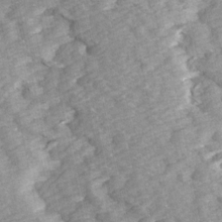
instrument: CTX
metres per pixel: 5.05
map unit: Ave
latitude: 14.4790
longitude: -104.3090
